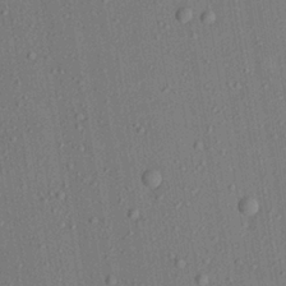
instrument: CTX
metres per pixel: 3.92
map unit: Aa
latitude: 23.0647
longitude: -143.1214
